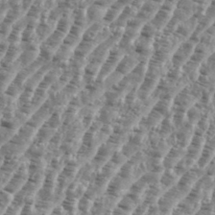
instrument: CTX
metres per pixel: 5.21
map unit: eHh
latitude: 35.5938
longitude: -135.3670
